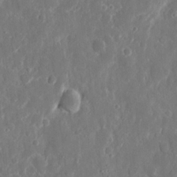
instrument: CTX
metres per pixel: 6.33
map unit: eHh
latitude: 11.3860
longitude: -71.2537
